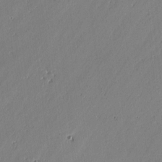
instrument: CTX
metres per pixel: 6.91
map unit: lAvf
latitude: -0.5763
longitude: -106.7246
